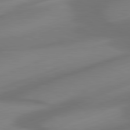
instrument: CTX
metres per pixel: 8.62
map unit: lApd
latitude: 81.1025
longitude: -81.9528
